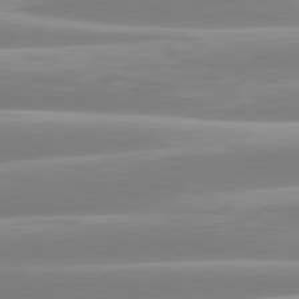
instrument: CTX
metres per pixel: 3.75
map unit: lApd
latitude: 80.5735
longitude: -129.4237
